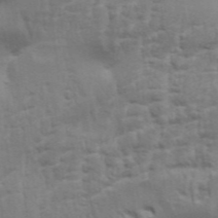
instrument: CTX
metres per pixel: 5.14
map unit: Aa
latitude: 32.9892
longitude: -135.9150
